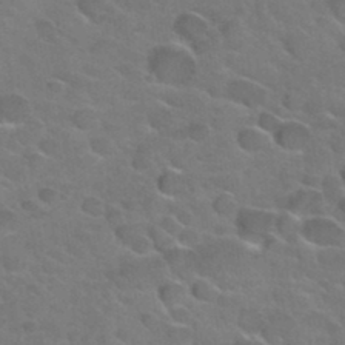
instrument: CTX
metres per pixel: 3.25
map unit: Hto
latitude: 34.6301
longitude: -50.3467
